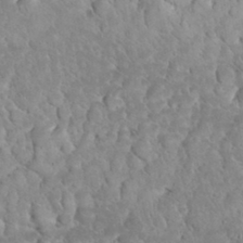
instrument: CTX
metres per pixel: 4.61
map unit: eHh
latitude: 33.1403
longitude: -65.0080
